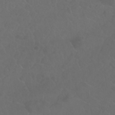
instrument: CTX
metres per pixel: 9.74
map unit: Nhu
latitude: 24.4412
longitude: -62.6491
